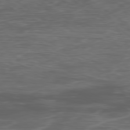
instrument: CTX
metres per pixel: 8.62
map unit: Ap
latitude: -80.1417
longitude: -72.8758
